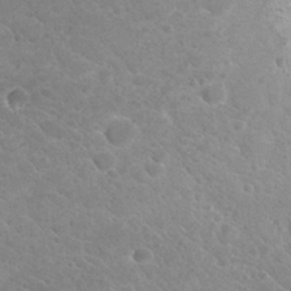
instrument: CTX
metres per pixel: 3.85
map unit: Hto
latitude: 26.7813
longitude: -36.0255
